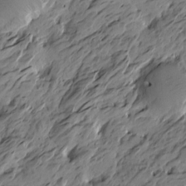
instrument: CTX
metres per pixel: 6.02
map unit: Htu
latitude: -5.6155
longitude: -178.6680
